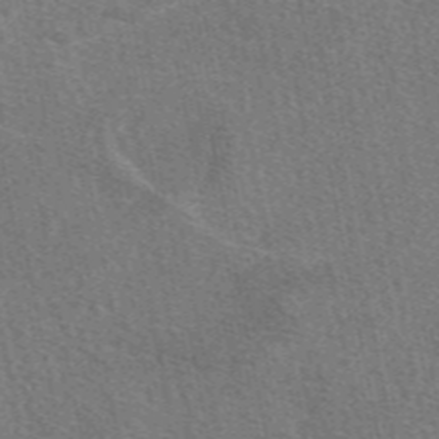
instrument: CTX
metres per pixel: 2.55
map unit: eAb
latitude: 48.8947
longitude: 115.8989
